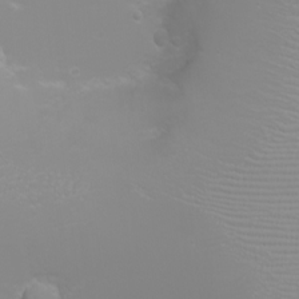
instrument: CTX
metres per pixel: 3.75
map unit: eHh
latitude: -6.6329
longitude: -79.6694
